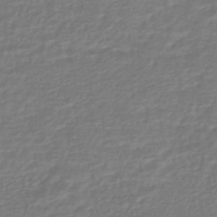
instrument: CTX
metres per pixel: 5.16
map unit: HNhu
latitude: -46.5384
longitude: 96.6897
